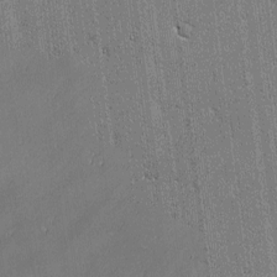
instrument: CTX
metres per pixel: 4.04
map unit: lAvf
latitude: -1.5399
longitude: -106.4979
